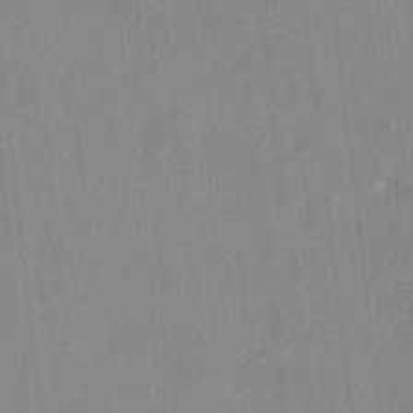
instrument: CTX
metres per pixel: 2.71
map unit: HNhu
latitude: 1.4615
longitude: -5.6883
